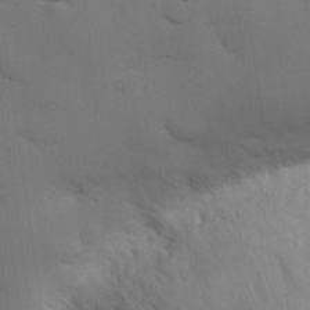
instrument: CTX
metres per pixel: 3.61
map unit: eHh
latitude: 26.6869
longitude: -81.9150
